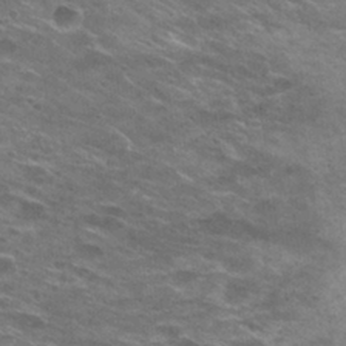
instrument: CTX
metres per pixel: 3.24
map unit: Hto
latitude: 28.9702
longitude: -47.2726
